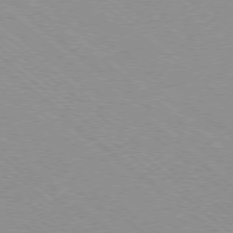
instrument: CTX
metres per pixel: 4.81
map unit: Ap
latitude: -78.8975
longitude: -65.3482
